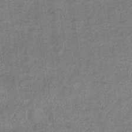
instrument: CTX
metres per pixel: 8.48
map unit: eHb
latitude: -36.2928
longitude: 80.0094
